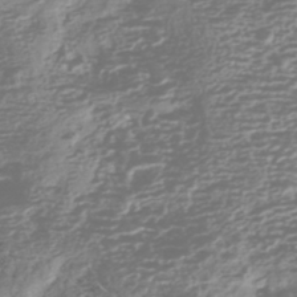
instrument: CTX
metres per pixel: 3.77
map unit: HNhu
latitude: -43.0297
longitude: 100.3495
